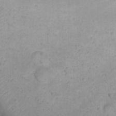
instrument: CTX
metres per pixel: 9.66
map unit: Nhu
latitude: 23.1403
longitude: -66.6490
